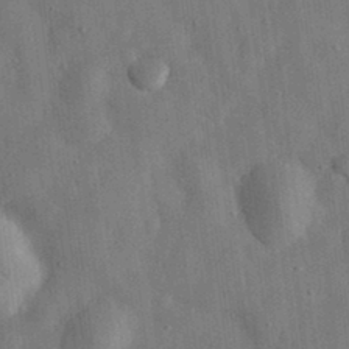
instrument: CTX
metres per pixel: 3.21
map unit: eHh
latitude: 31.1026
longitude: -76.9513
